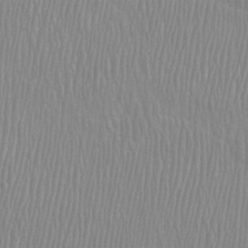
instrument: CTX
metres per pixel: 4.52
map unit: Htu
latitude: -8.4818
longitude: -75.0647
